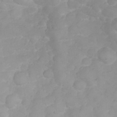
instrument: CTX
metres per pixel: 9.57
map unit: eHh
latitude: 31.2726
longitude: -65.2159
